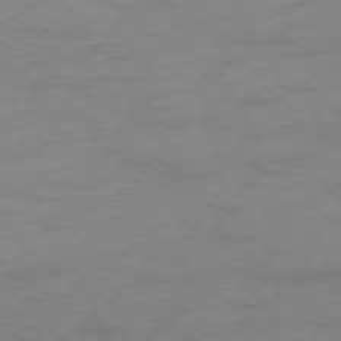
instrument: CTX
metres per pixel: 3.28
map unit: Ap
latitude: -78.8408
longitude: -59.1781
